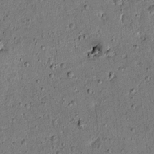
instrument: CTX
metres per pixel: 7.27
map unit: lAvf
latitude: 4.8380
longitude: 168.5384
